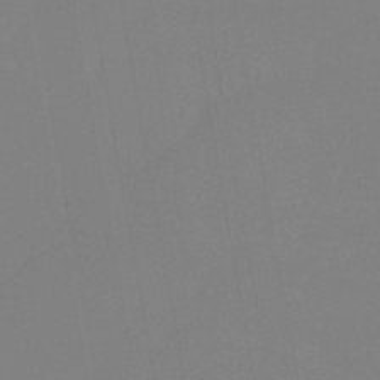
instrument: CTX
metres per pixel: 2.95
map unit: eHb
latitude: -38.5196
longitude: 75.0676
